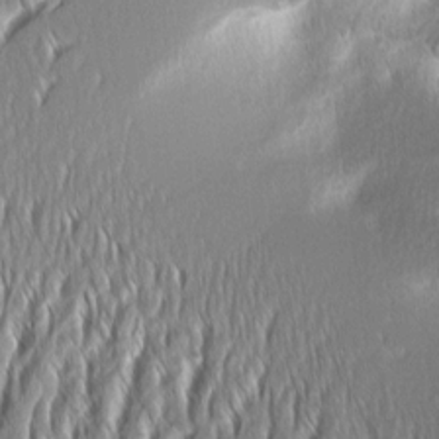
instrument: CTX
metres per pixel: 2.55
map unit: Aa
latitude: 8.0633
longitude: -131.3860
